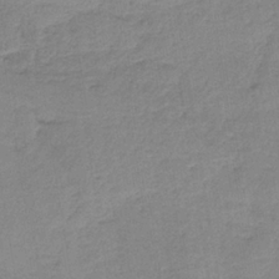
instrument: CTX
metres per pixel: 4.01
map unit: HNb
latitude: -34.2173
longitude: 59.4643
